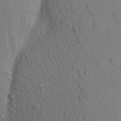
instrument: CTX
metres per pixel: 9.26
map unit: Aa
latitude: 19.4993
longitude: -149.1025
